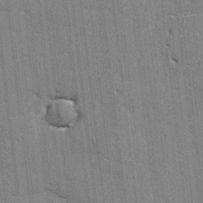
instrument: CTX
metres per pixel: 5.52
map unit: lAvf
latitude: -1.8612
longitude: -107.7450
